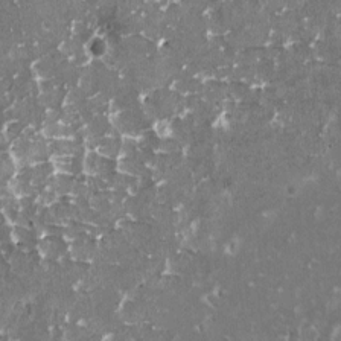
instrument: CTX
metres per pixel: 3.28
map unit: HNhu
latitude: 0.9324
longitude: 6.6518
